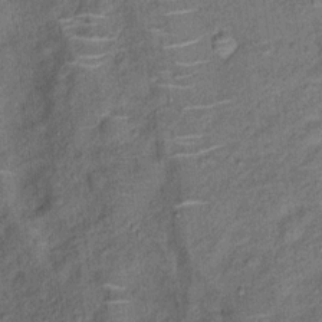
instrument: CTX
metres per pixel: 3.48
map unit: Ht
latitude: 10.4790
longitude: -39.7827
